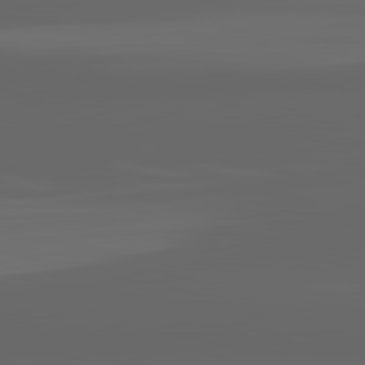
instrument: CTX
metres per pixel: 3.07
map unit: lApd
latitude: 82.1011
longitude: -168.3467
